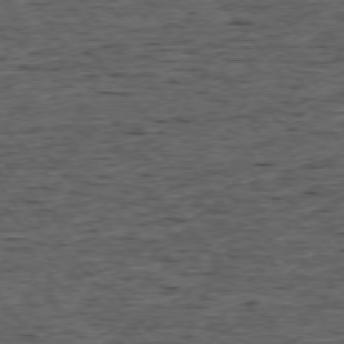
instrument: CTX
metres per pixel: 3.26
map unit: Ap
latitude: -75.8612
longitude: -92.7246
